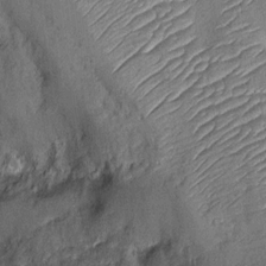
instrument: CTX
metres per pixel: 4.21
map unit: Nhu
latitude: -12.1606
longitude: -22.8947
